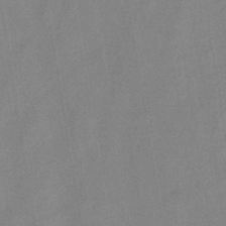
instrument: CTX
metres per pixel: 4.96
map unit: HNb
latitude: -45.0675
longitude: -38.3845
